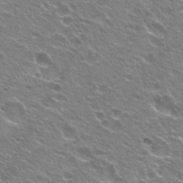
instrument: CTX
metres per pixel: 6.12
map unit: Hto
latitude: 24.4412
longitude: -30.8569
